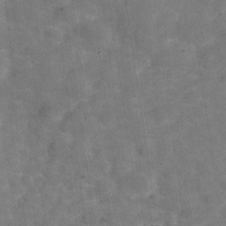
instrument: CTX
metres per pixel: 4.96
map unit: Hve
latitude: -30.3117
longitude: 93.4643
